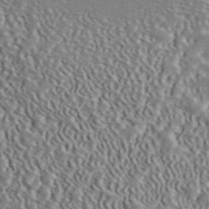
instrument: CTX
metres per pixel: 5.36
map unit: ANa
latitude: 44.3656
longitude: 47.7288
